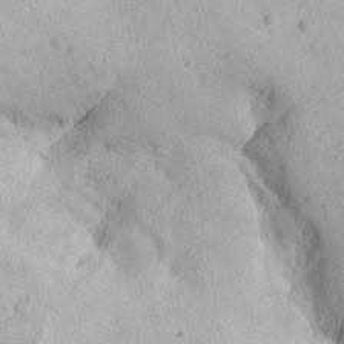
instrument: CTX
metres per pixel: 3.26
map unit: Aa
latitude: 13.5371
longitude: -141.8016
